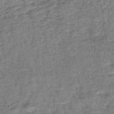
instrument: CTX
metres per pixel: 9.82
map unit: lHb
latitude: -42.2739
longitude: 79.1242
